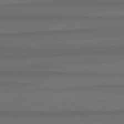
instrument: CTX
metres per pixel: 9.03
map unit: lApd
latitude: 82.8569
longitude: -179.9717
